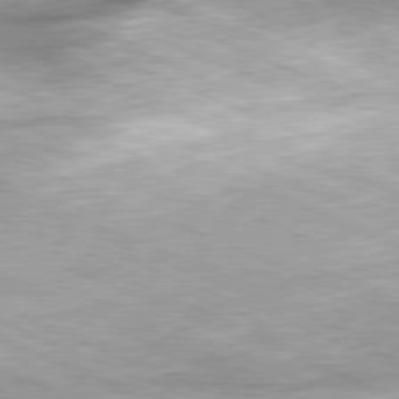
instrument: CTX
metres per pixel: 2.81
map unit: Hpe
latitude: -81.9745
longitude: 11.9556
